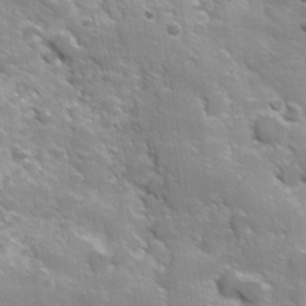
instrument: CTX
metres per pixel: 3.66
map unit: Hve
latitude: 23.9906
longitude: 147.0486
